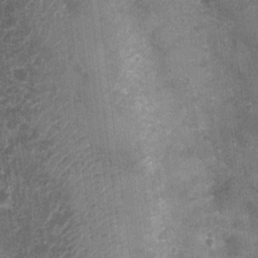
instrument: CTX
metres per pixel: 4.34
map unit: Nhu
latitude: 1.4237
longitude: -17.4237
